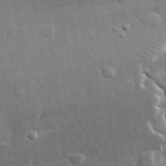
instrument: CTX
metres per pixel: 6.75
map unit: lHvf
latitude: 31.8395
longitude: -89.4049
